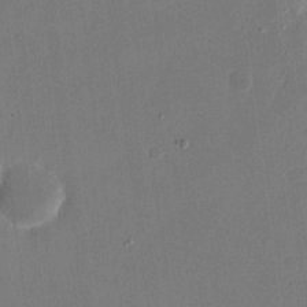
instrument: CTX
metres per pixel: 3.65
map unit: eHh
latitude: 18.8758
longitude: -69.7072
